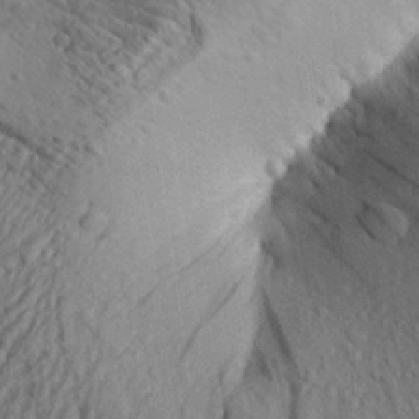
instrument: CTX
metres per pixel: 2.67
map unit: Aa
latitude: 29.9906
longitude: -138.3278
